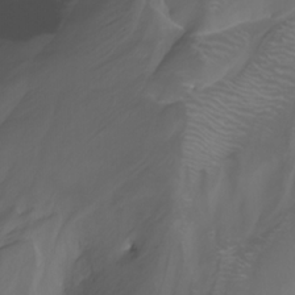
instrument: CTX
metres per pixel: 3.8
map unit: Nhu
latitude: -13.4077
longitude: -63.1592
